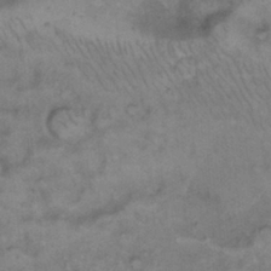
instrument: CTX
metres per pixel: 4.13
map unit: Hto
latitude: 11.9906
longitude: -60.7435
